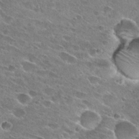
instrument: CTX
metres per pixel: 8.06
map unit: Hto
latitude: 26.7435
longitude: -43.9717
